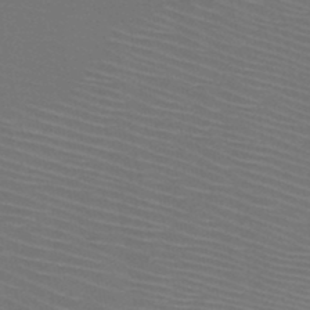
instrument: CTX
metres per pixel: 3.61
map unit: HNb
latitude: -47.7477
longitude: -42.6491
